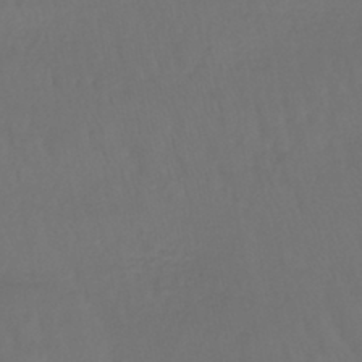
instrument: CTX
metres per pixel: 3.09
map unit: lHb
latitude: -42.9352
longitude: 65.7856
